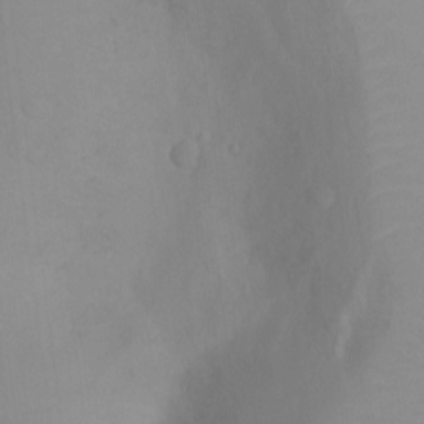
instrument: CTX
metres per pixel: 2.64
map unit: Ht
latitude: -6.8597
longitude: -20.0255
